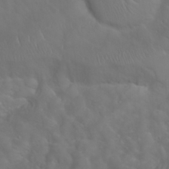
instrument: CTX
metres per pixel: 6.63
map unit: Nhu
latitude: 23.8772
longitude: -61.5749
